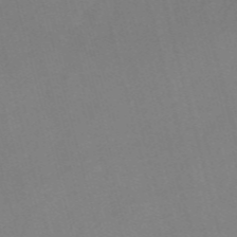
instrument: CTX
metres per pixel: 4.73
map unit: Nve
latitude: -57.5210
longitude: 64.1417
